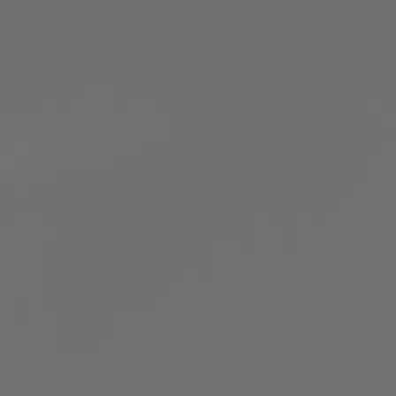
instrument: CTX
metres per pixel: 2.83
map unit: Nhu
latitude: -7.6910
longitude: -83.6316
